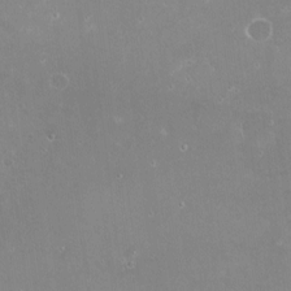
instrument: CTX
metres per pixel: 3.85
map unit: Nve
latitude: -18.4440
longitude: -59.7261
